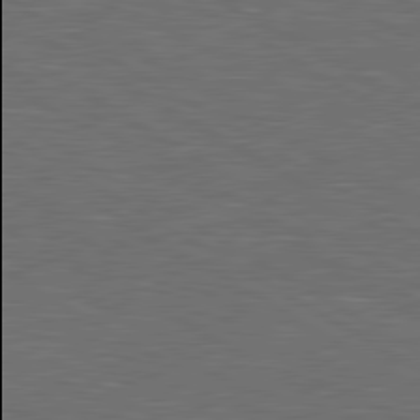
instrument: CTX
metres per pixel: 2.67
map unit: lApd
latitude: 80.5357
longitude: 118.0094
